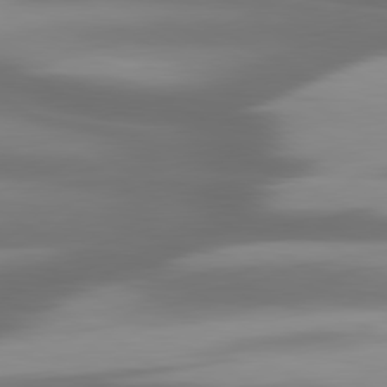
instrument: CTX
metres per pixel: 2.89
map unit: lApd
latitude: 80.1956
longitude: -139.1214
